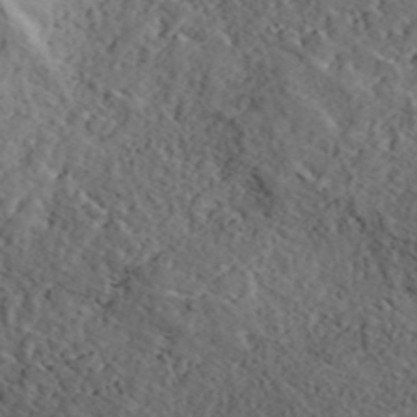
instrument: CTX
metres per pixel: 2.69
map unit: ANa
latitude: 41.4048
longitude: 55.1053
